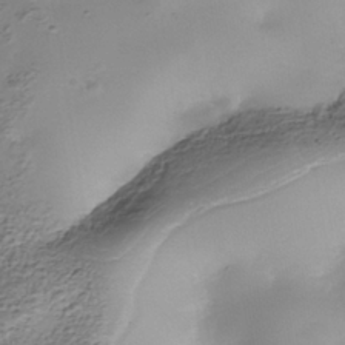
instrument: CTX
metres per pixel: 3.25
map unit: Nhe
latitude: -38.1228
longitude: -116.8191
